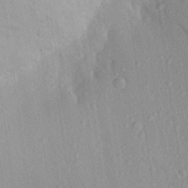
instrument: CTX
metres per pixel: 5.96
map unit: Aa
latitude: 28.6112
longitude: -146.0444
